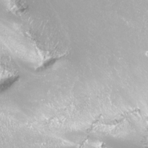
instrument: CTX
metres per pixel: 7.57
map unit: Nhu
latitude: -12.0283
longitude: -68.8191
